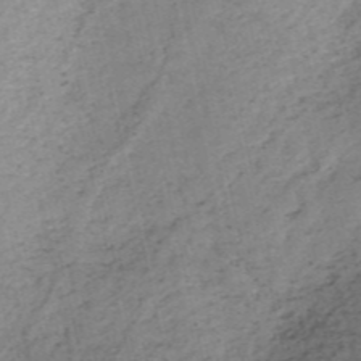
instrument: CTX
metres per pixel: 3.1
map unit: HNb
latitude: -54.2929
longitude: -46.1389
